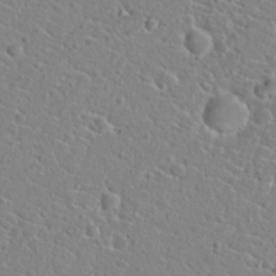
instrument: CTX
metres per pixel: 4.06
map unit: Hto
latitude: 21.1592
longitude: -44.9702
